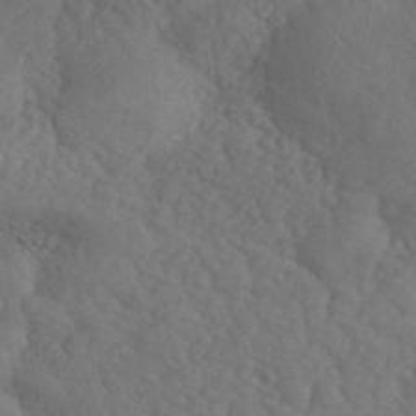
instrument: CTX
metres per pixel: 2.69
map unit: ANa
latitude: 42.4034
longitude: 52.6140
